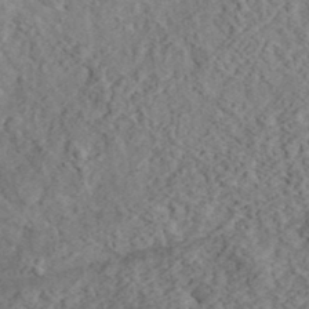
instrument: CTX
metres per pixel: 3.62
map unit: eHh
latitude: 37.0648
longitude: -79.5938
